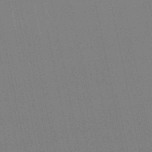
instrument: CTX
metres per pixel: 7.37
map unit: lHb
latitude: -48.2173
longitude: 69.0297
